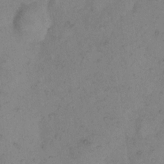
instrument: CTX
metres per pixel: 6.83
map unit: eHh
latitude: 11.0836
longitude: -62.5735
